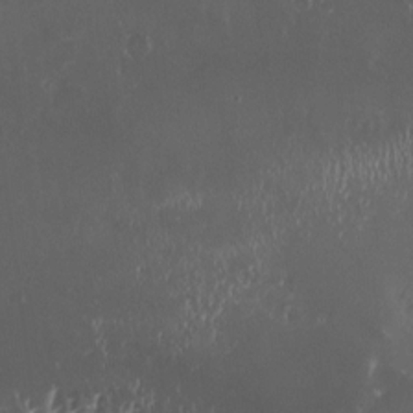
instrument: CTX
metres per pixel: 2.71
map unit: HNhu
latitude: 1.7827
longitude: 5.5399
